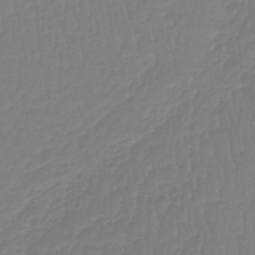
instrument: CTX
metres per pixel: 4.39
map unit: lHb
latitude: -42.1227
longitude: 67.6722
